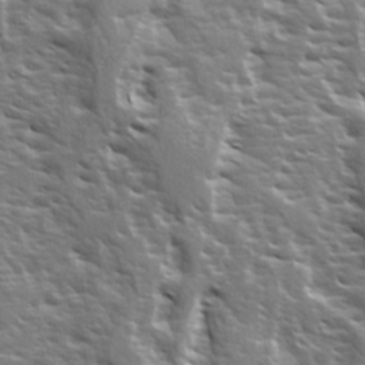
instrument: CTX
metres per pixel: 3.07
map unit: Ave
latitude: 15.1781
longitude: -131.5938
